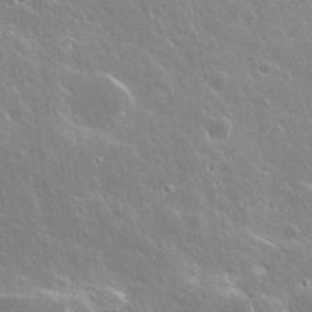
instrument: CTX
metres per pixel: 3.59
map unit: Nhu
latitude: 25.8205
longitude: -57.9717
